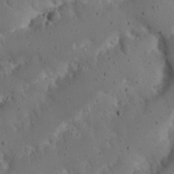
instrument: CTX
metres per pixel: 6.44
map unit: Nhu
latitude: 21.6883
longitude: -72.0444
